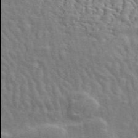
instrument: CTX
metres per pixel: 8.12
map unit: ANa
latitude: 49.4804
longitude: -81.9906
